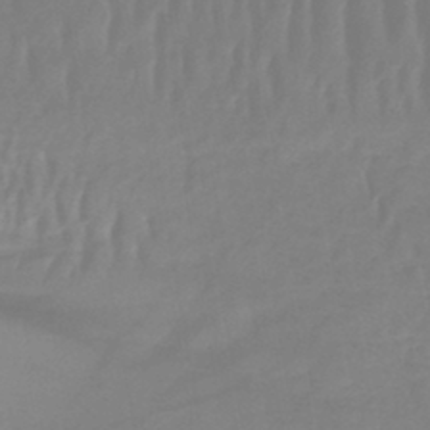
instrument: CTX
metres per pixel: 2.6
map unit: lHb
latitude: -42.2550
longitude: 59.4454
